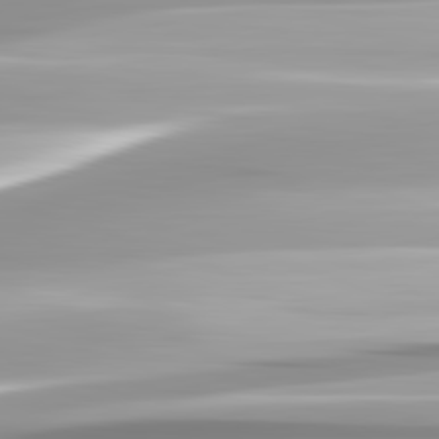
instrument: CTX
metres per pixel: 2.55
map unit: lApd
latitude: 82.7246
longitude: -139.6694
